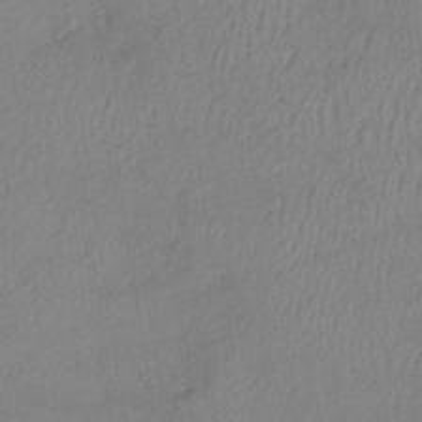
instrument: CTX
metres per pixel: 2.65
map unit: lHb
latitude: -36.8219
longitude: 71.4832
